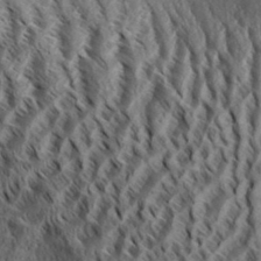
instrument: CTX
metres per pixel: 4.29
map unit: eHh
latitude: 34.8191
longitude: -137.7639
